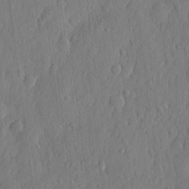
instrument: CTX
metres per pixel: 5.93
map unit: eHh
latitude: 6.9136
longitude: -73.7828
